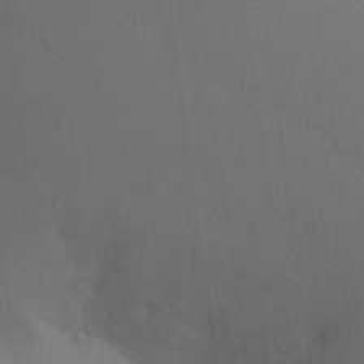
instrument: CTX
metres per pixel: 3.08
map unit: Nhu
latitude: 20.2334
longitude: -73.4049
